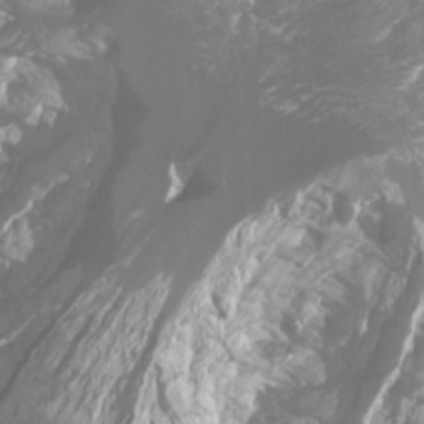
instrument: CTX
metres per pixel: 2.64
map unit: Htu
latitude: -6.9919
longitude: -48.6490
